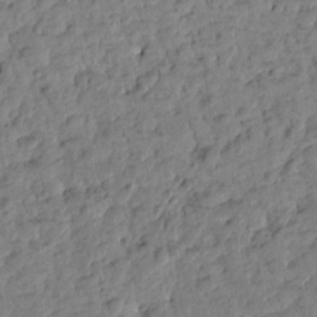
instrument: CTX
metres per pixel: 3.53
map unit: Htu
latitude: -0.6897
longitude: -179.2915
